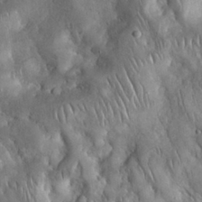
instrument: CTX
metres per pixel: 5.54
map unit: Nhu
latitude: 28.2144
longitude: -67.3103
